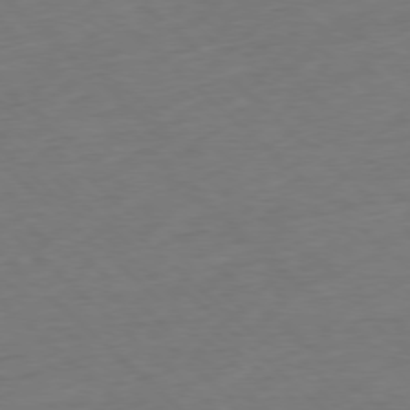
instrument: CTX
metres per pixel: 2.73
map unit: Ap
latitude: -77.9556
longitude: -79.4238
